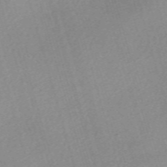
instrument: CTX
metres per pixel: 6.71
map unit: eHh
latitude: -61.5021
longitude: 53.2565
